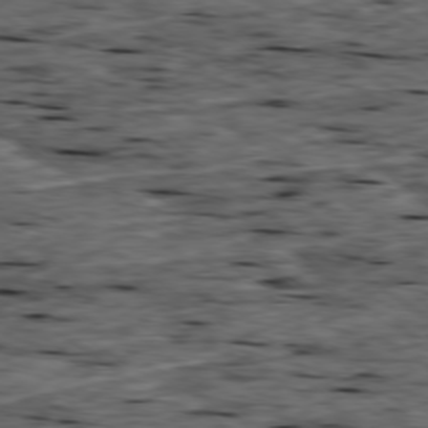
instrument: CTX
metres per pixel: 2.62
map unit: Ap
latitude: -79.3131
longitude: -90.8947
